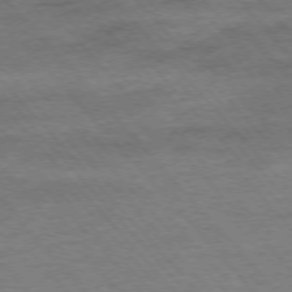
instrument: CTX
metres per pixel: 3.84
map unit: Hpe
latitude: -76.2550
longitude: -14.2901
